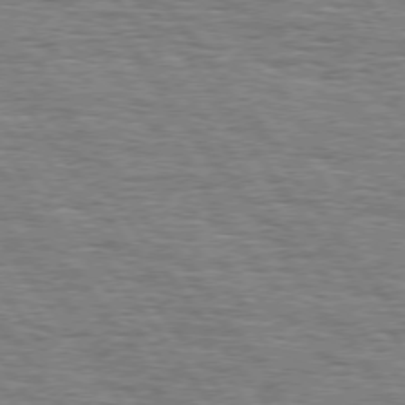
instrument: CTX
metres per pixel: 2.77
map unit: Hpe
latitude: 74.8758
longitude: -138.4034
